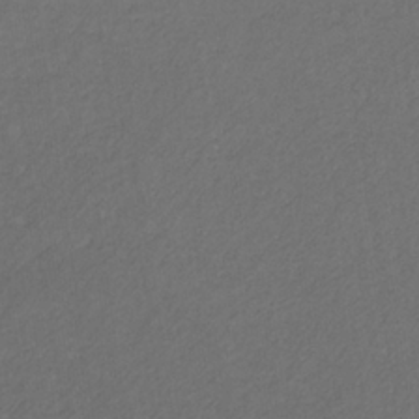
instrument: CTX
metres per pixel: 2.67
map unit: eHb
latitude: -32.0472
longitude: 70.3495
